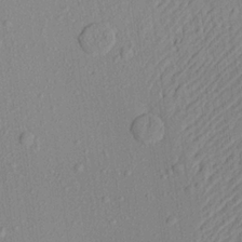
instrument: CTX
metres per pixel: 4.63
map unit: Aa
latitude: 21.6127
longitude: -143.2726
